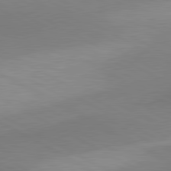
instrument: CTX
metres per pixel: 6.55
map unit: lApd
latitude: 80.9703
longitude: 158.5006
